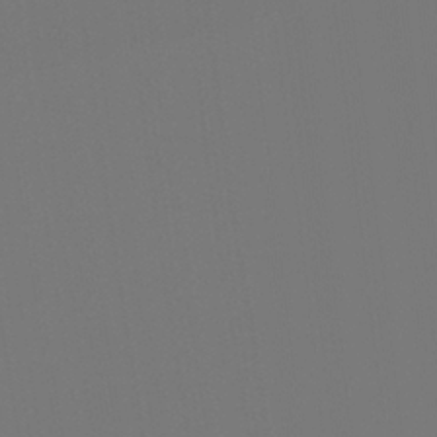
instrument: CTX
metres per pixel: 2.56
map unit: Hto
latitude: -7.8233
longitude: -48.9514
